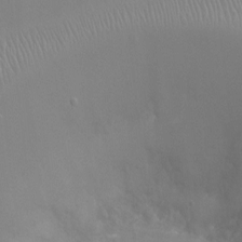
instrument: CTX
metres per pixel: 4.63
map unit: Ht
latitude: -9.8044
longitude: -20.7624
